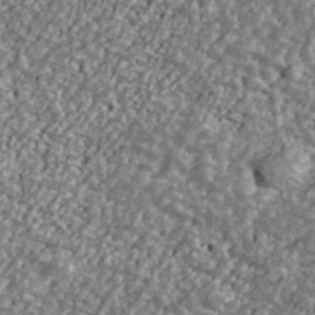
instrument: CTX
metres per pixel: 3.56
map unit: Ave
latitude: 40.4978
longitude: -111.6505
